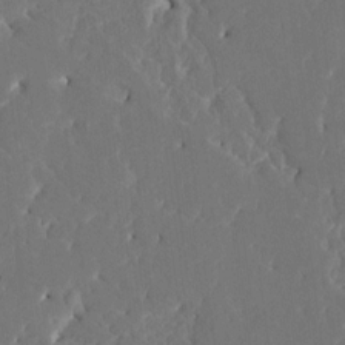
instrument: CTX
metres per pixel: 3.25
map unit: HNhu
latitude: 7.0647
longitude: -5.1214
